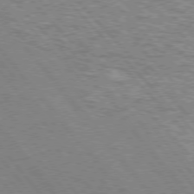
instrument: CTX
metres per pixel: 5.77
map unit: lApd
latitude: 75.8394
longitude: -83.5182
